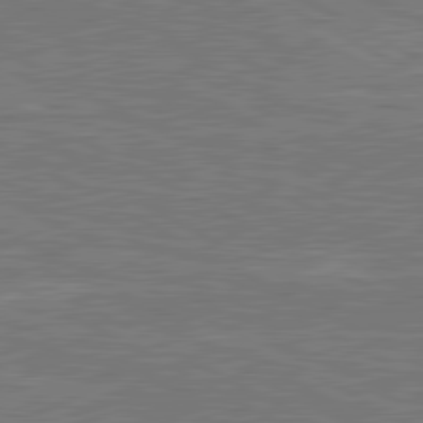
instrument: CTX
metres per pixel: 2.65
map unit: lApd
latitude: 80.9136
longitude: -171.4048
